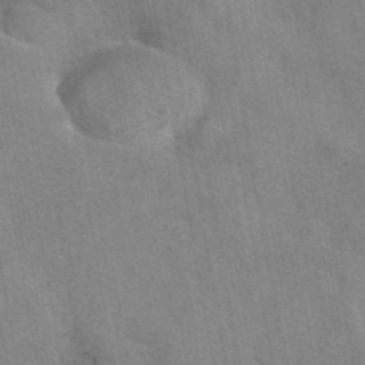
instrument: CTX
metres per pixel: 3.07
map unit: eAb
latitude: 41.8772
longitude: 106.8975
